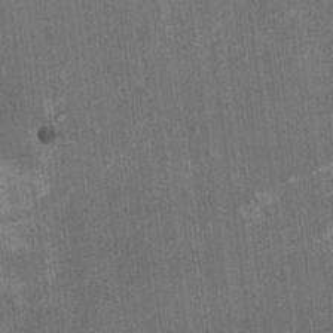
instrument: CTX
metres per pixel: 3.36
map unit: HNhu
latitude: 3.7827
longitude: 4.8408
